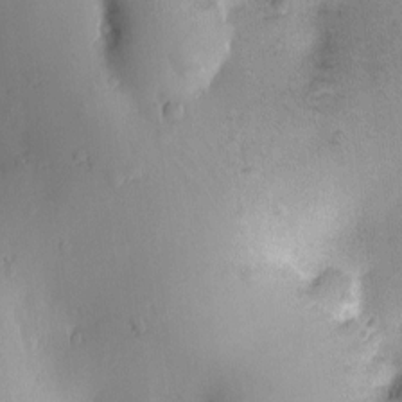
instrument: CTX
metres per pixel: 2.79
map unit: eHh
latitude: 0.2711
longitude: 18.6141
